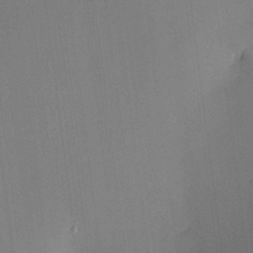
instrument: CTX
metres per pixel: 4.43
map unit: HNhu
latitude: 13.5560
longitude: 13.5588
